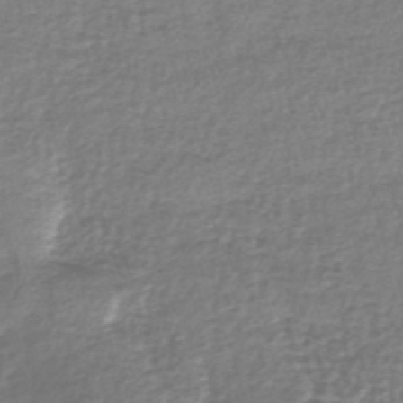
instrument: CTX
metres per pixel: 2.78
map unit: lHb
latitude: -41.6155
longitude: 70.5574
